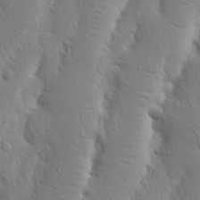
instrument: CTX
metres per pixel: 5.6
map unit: Nhu
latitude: 18.1389
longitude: -75.4238
